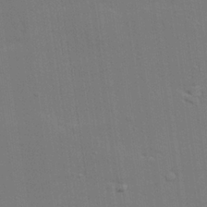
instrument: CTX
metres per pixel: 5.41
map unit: lAvf
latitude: 27.5560
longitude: -108.6679
